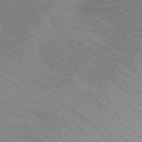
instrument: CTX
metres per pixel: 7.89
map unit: Nhu
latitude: -6.2739
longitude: -95.8017
